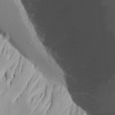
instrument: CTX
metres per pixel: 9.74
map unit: Aa
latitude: 14.4979
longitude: -142.9703
